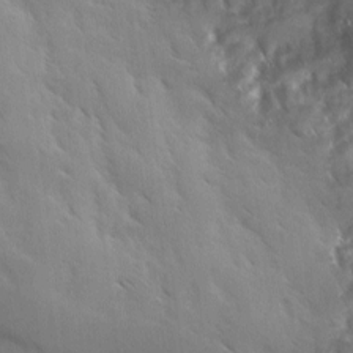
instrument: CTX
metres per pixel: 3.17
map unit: Ave
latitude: 10.2712
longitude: -103.1403
